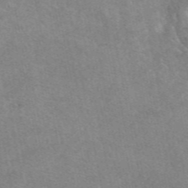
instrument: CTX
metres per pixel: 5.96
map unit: eAb
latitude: 48.1389
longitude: 121.1242
